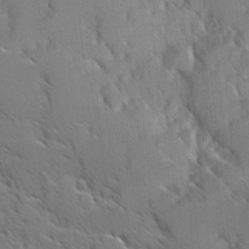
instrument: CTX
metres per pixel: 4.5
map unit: Ave
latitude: 8.4223
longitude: -104.1389
